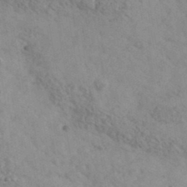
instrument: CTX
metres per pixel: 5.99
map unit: Ave
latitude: 39.7072
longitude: -107.7072
